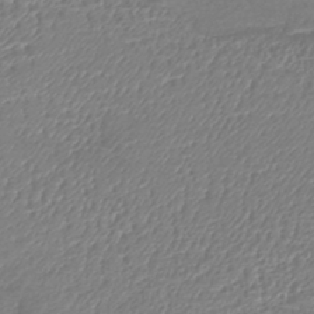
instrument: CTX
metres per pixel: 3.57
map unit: lHb
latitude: -42.7463
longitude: 76.1228
